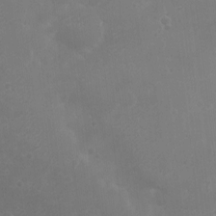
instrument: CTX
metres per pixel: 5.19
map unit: eHh
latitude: -4.0094
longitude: 19.6344
